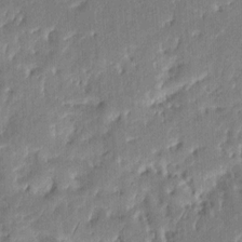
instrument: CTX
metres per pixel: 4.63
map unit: eHh
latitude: 8.5357
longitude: -73.4238
